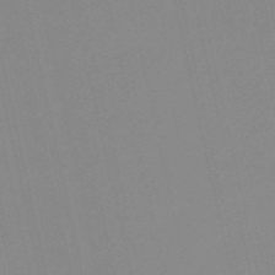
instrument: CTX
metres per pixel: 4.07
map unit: HNb
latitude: -53.2376
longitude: -36.7813
